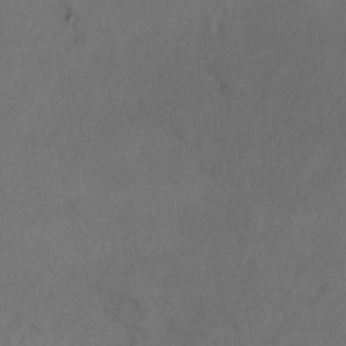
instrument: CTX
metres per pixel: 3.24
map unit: Ht
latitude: 10.9325
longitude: -32.1578
